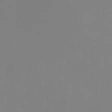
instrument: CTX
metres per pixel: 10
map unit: eHb
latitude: -37.9745
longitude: 75.2187
